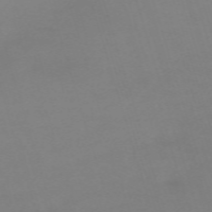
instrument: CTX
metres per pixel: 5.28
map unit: eHh
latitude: -62.5384
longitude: 49.1431
